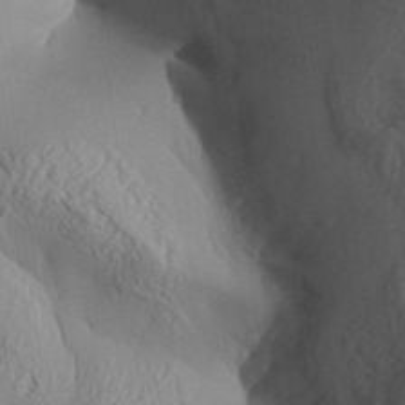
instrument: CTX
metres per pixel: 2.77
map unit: Aa
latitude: 31.7072
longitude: -141.4426
